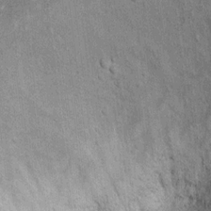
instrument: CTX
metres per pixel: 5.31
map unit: Ht
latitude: 11.8961
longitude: -39.2537
